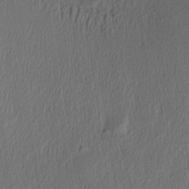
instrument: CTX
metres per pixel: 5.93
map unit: Aa
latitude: 27.8583
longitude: -137.6883
